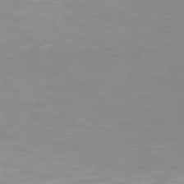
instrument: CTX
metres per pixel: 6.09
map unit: Hpe
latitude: 77.5182
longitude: -162.2901
